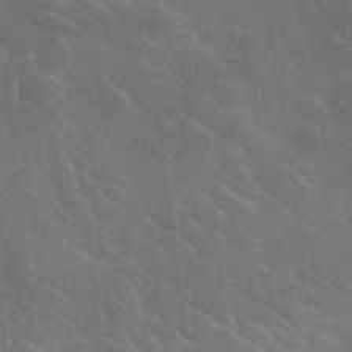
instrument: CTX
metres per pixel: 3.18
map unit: lHvf
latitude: 36.8380
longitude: -90.6868
